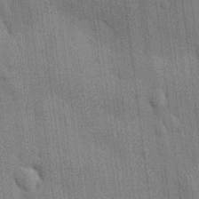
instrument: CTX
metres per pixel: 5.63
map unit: HNhu
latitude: 15.1593
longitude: 12.5196
